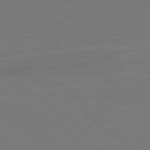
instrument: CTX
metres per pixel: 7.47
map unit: lApd
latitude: 79.6694
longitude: 163.8422
